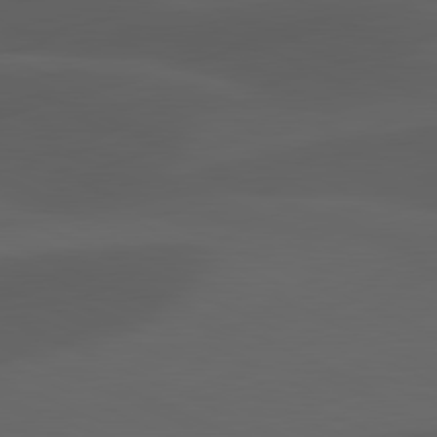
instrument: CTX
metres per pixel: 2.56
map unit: lApd
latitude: 81.4237
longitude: 123.2187
